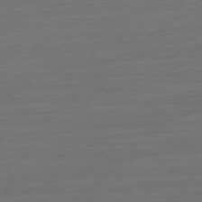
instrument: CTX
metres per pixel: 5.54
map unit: Ap
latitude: -79.8422
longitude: -57.3859
